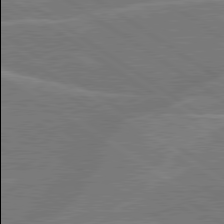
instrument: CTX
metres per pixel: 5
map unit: lApd
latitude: 79.8017
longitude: -121.9906
